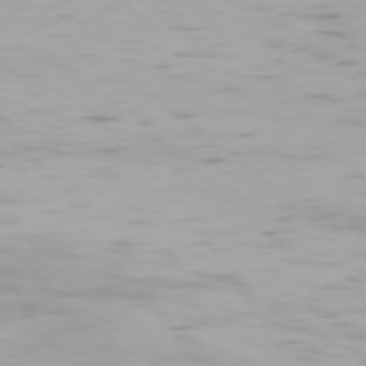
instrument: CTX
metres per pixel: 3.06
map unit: Hpe
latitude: 76.6112
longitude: -133.8961
